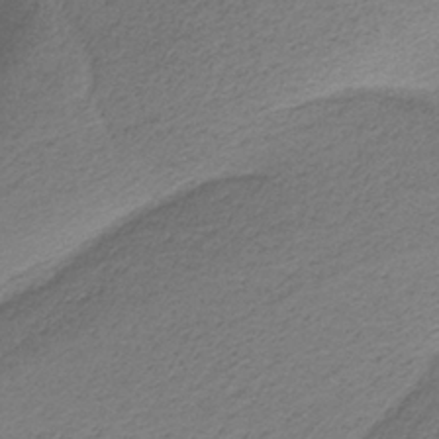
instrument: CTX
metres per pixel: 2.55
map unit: HNb
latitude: -36.7652
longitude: 54.3117
